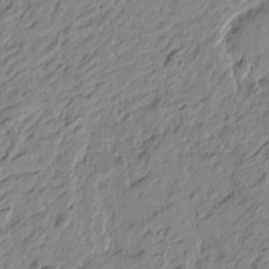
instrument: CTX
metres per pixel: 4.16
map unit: Htu
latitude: -4.6329
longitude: -179.4805
